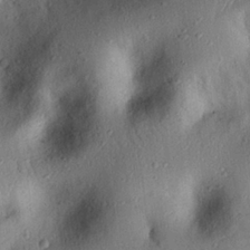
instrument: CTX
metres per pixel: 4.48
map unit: eHh
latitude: 25.8961
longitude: -76.2711
